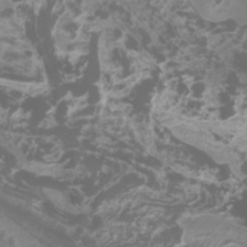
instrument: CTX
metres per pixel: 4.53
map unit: Htu
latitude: -11.3132
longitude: -74.4979
